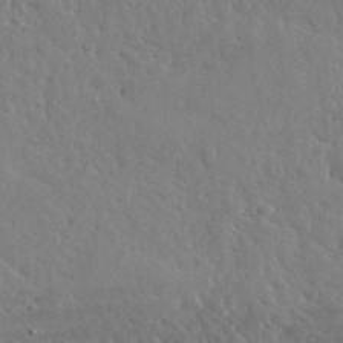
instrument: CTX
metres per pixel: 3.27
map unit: lHvf
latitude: 35.7827
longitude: -87.2348
